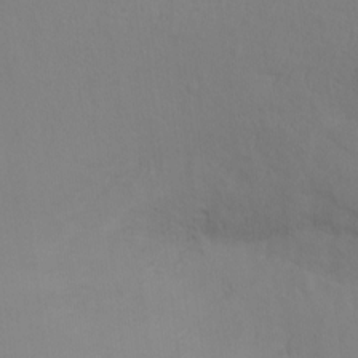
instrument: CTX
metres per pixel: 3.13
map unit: Ht
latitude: -14.2551
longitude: -44.4223
